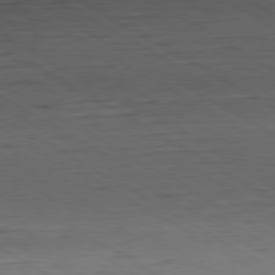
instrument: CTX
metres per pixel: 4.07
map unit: Hpe
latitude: -80.6897
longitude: 20.3495
